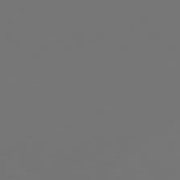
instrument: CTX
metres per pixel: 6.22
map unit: Hpe
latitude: 78.2712
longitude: -177.0080
